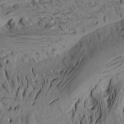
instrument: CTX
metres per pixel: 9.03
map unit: Aa
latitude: 17.8961
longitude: -144.3656
